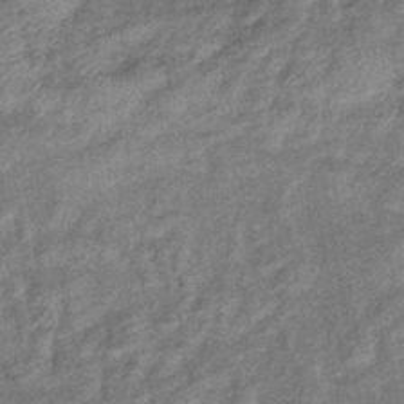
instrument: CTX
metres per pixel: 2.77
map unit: eHb
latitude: -39.7289
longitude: 79.3320
